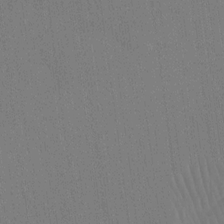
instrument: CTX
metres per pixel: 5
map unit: Htu
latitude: -15.1054
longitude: -45.8394
